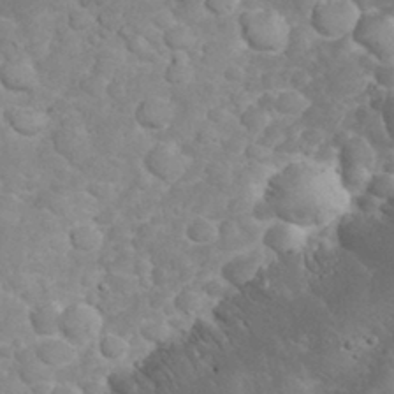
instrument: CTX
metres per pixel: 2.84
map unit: eHh
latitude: 32.4412
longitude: -63.6316
